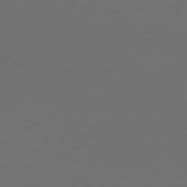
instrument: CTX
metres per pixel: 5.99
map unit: lApd
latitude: 79.7828
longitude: 164.9164
